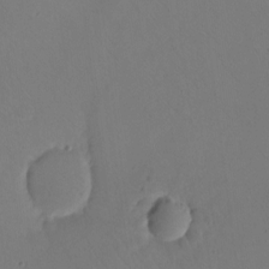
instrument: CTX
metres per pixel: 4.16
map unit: eHh
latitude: -9.0108
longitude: -67.4426
